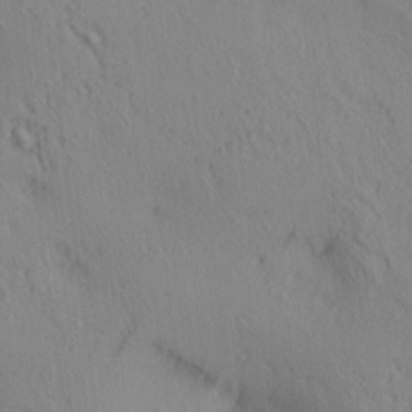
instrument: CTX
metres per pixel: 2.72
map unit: lAa
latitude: 4.4034
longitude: -117.1592
